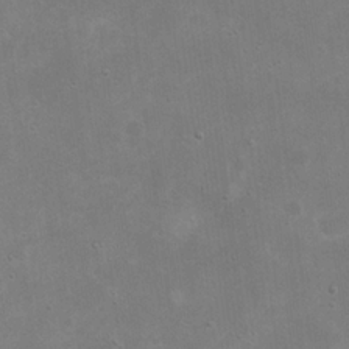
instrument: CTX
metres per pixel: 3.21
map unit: eHh
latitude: 20.4034
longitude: -69.4804
